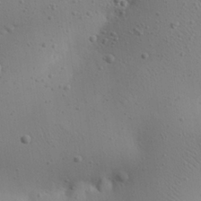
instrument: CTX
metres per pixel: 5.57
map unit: eHh
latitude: 25.0269
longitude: -70.9891
